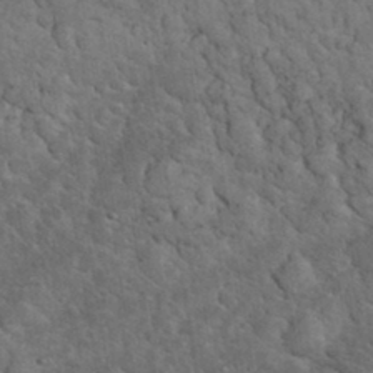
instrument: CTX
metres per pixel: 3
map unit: eHh
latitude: 33.1970
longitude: -66.2900
